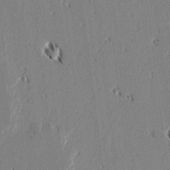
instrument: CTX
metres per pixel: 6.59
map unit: lAvf
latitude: 1.8583
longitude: -106.5546
